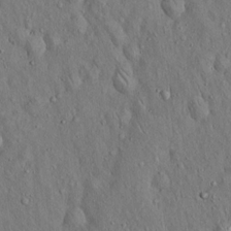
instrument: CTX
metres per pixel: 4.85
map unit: Hto
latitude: 14.8758
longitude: -58.4790
